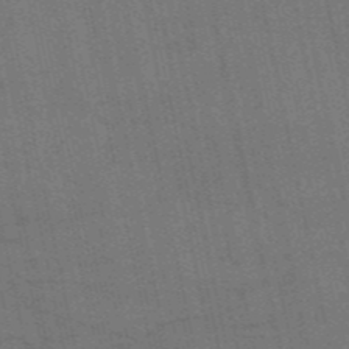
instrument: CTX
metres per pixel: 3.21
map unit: HNb
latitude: -53.6532
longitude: -46.4412
